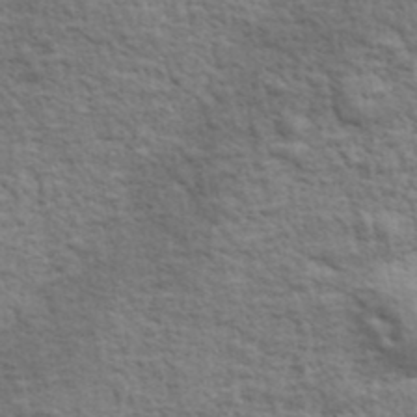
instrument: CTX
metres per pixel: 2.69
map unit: lHvf
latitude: 37.9717
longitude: -89.3482
